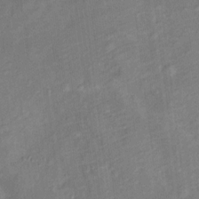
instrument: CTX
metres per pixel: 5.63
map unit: Ht
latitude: 12.1200
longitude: -40.4223
